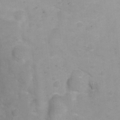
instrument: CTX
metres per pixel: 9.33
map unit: Ht
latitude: 2.8191
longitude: -34.3656
